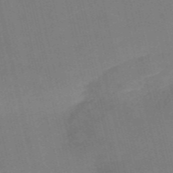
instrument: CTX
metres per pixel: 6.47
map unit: Nve
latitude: -57.7100
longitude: 50.8219
